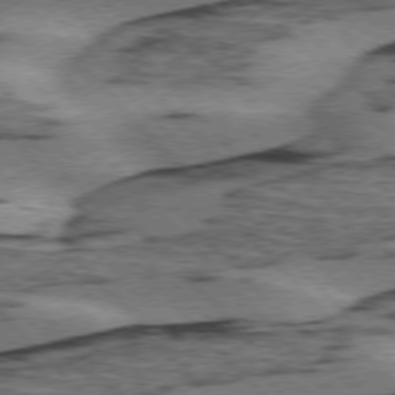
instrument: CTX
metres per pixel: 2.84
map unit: lApd
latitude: 75.7828
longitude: -78.5168
